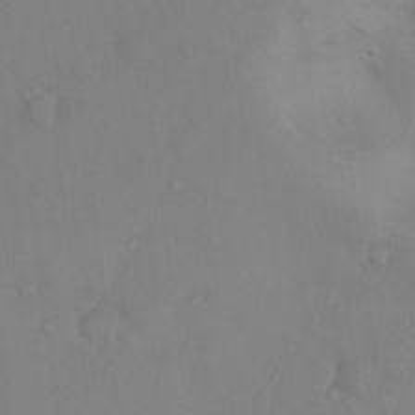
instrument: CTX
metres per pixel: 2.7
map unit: Nhu
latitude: 12.8380
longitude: -27.9339
